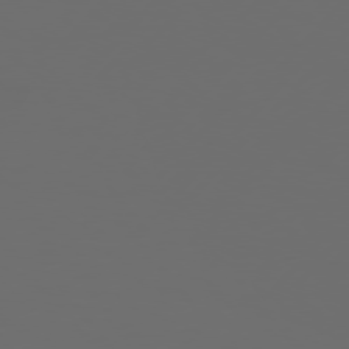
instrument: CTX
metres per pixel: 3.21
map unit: Hpe
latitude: 76.4412
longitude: -139.2915
